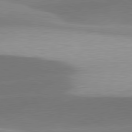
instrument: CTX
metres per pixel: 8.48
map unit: lApd
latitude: 79.8773
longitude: -94.7813
